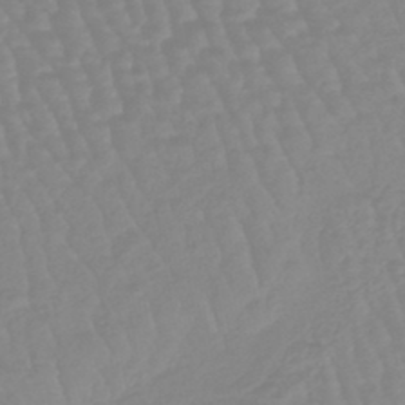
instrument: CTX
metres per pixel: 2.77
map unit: lHb
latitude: -45.1998
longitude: 79.6344
